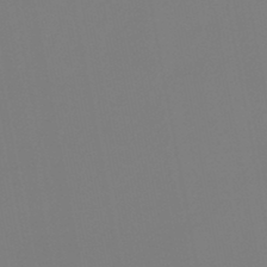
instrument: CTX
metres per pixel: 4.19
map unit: HNb
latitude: -46.1039
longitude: 56.5762
